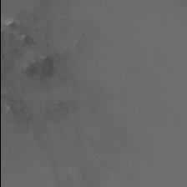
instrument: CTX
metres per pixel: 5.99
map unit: Nhu
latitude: -12.1417
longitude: -49.9906
